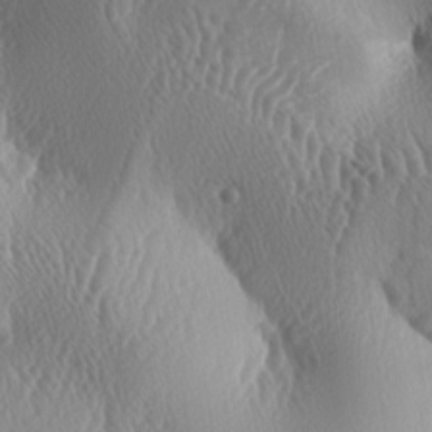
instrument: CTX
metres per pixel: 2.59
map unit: lAa
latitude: -5.8611
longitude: -128.8380
